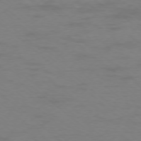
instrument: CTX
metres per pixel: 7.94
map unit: Ap
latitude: -77.3321
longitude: -76.1766
